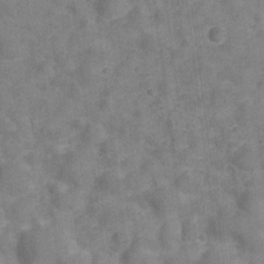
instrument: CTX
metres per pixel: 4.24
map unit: Hve
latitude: -28.2362
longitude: 92.0472
